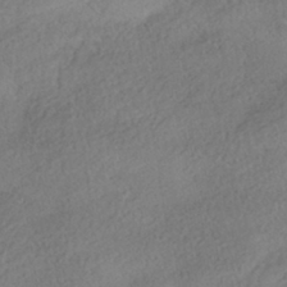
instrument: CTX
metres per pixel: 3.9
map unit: HNhu
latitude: -41.8611
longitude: 103.3888
